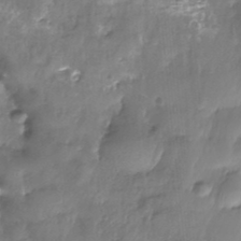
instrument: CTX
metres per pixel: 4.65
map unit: Nhe
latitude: -36.6140
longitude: -179.5371
